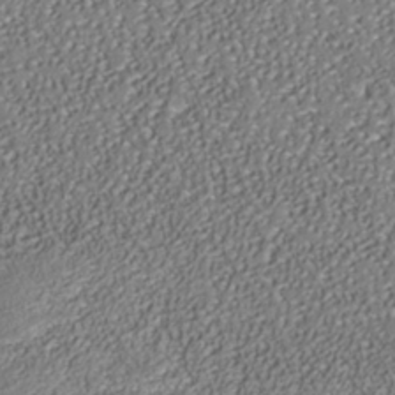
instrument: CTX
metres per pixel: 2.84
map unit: Nhe
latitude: -37.5588
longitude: -89.1404
